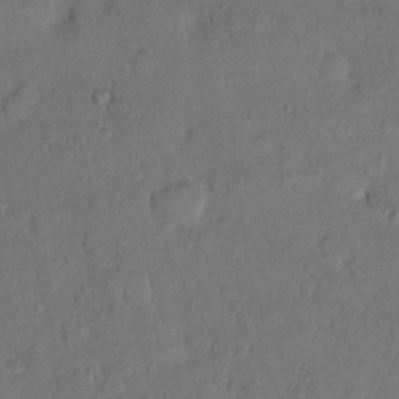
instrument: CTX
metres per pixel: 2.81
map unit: Hto
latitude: 10.4979
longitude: -62.1011
